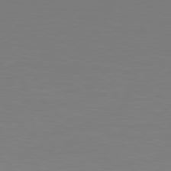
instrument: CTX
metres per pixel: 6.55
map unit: Hpe
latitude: 78.6491
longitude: -139.3671
